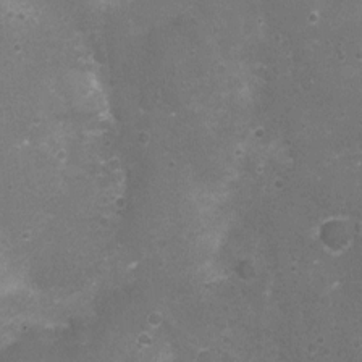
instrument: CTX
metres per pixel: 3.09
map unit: Nhu
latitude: 3.8961
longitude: -17.4237
